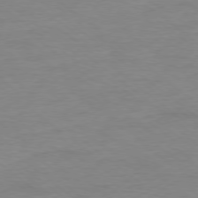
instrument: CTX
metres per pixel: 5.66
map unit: Ap
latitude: -78.5951
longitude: -89.4049
